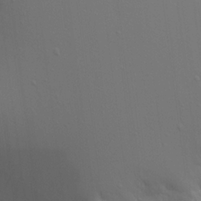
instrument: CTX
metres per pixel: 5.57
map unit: Aa
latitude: 20.9892
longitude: -143.1025
